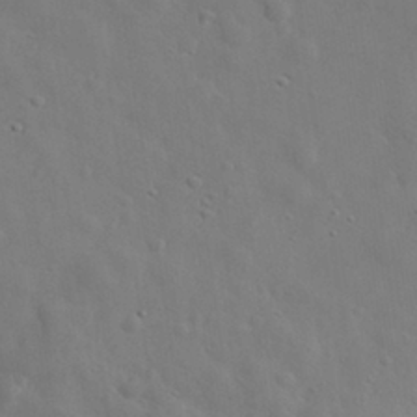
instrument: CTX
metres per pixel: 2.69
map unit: eHh
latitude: 29.7827
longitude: -72.8191
